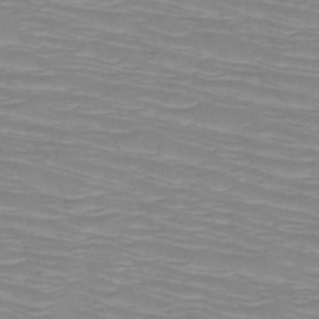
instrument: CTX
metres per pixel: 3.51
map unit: HNb
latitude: -49.7100
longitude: -51.3670
